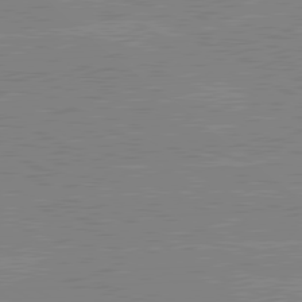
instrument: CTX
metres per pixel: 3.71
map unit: lApd
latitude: 80.4034
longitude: -125.7638
